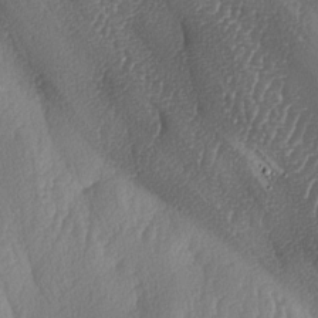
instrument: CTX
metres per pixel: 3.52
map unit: lAa
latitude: -7.4265
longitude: -129.2348
